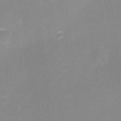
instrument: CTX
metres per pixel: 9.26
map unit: eHh
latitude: -2.0849
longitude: -80.2333
